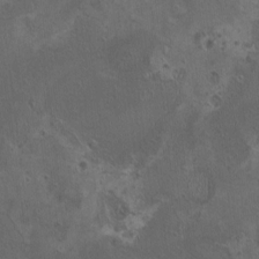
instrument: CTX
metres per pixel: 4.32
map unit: HNhu
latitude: 4.2711
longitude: 4.8408
